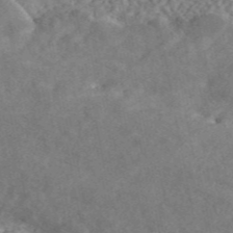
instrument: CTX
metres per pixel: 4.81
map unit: ANa
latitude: 46.3845
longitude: 50.3684
